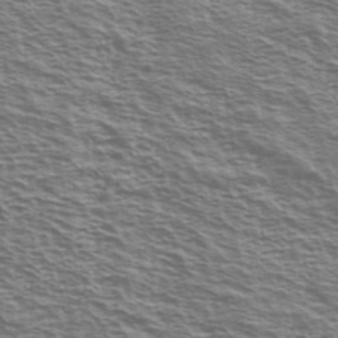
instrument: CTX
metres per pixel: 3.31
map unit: Ave
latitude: 38.5924
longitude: -110.2901
